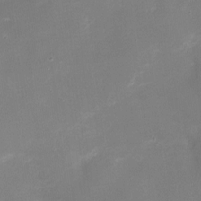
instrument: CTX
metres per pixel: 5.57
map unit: Ht
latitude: -9.3321
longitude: -28.6868
